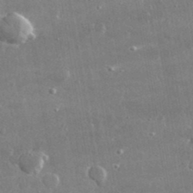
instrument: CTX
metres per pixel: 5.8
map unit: lHvf
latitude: 31.5371
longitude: -91.1214
